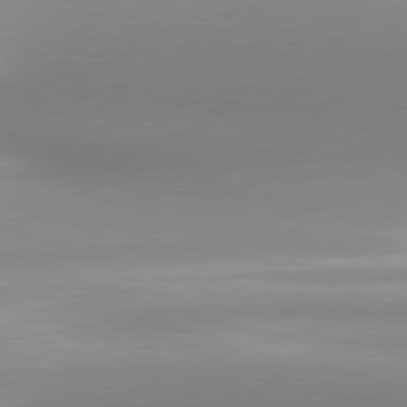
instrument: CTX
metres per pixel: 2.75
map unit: lApd
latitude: 80.9892
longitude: 143.7666
